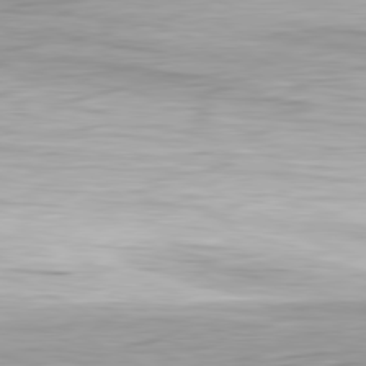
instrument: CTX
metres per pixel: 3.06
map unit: Ap
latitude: -81.5399
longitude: -67.5560
